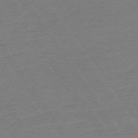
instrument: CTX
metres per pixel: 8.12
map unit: Ap
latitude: -74.2551
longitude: -83.4237
